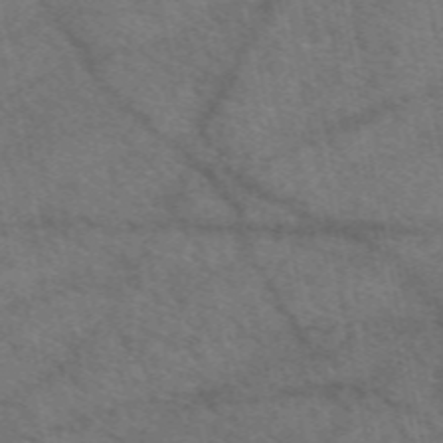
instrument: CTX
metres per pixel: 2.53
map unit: eAb
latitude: 50.6112
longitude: 110.5951
